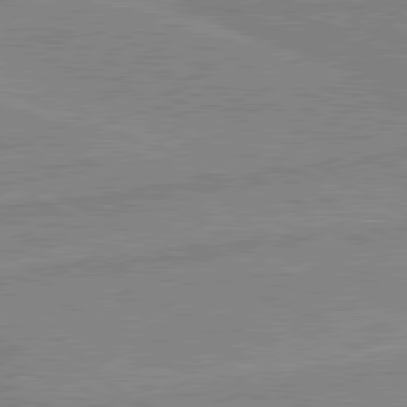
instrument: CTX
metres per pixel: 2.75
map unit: lApd
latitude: 80.1767
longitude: -175.8017
